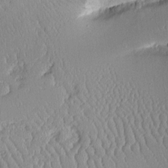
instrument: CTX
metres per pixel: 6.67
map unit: Aa
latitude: 12.2145
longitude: -127.0648
